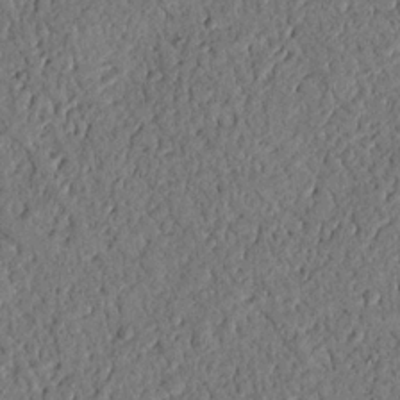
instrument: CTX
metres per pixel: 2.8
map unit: Nhu
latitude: 21.0837
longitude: -77.3292
